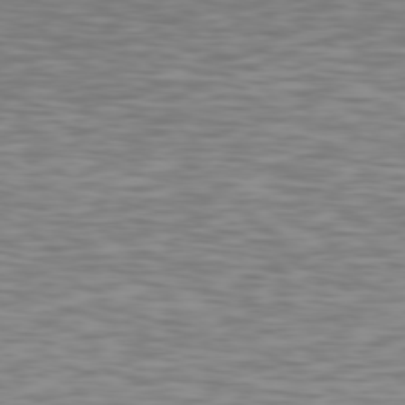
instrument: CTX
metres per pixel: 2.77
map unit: Hpe
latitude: 76.9136
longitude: -164.7246
